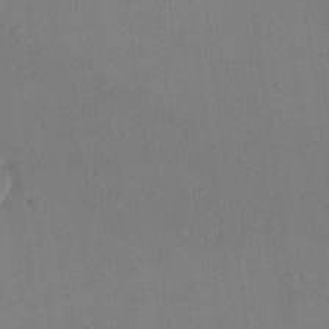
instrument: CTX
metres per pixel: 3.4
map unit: eHh
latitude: 16.7057
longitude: -67.4993
